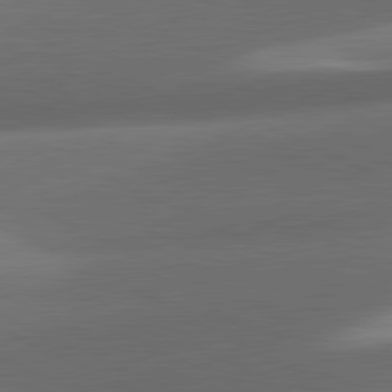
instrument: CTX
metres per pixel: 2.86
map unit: lApd
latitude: 81.5749
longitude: 134.2173
